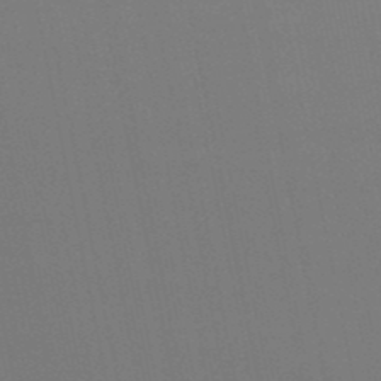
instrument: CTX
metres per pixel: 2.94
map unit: eHb
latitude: -50.3495
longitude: 67.9745
